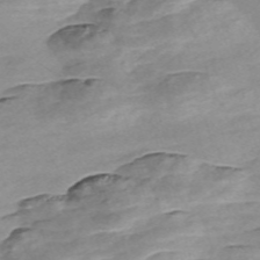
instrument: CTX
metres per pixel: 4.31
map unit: Nve
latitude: -57.7100
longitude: 61.2754
